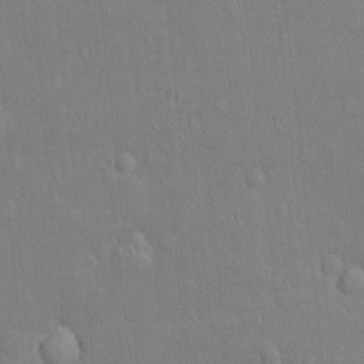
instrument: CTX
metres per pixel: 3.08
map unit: Ht
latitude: -4.4251
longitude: -14.7436
